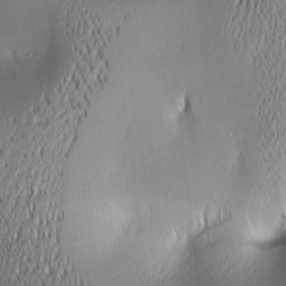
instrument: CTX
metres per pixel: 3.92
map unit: lAa
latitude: 2.3845
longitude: -117.1970
